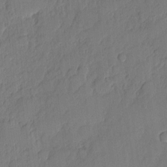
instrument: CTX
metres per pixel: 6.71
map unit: eHh
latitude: 4.4979
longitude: -75.7639
